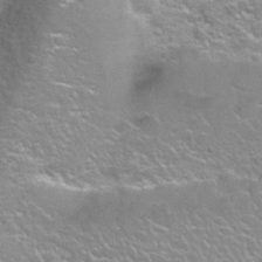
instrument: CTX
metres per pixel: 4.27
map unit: Nhu
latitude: 28.1389
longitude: -53.1592
